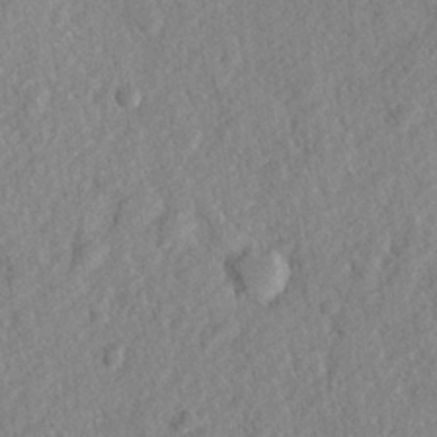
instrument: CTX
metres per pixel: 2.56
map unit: lHvf
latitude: 23.9150
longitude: 144.2173
